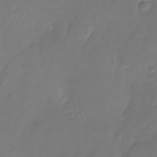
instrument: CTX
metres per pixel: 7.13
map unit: Nhu
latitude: -26.8030
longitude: -70.9891
